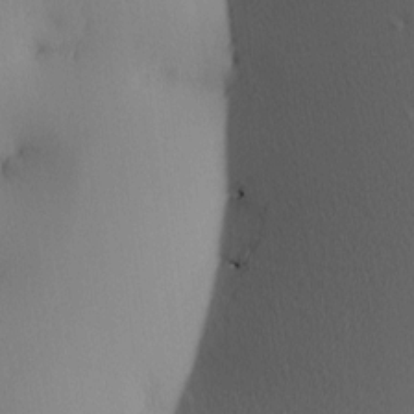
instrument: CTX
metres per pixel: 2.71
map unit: lAa
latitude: 3.4804
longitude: -116.9514
